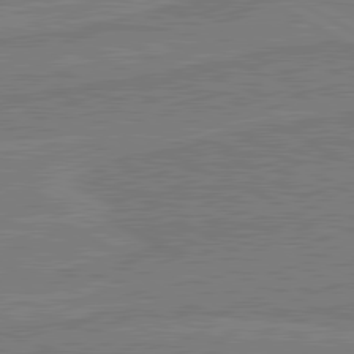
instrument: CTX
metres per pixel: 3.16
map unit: lApd
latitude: 80.7057
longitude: 168.9352
